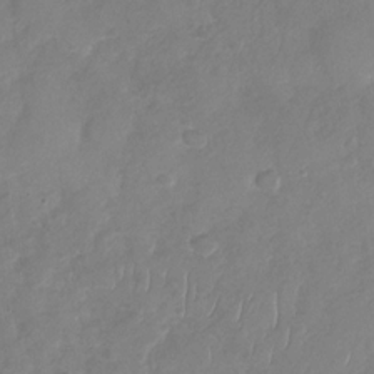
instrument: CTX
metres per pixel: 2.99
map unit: Nhu
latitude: -29.6533
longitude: -59.9528
